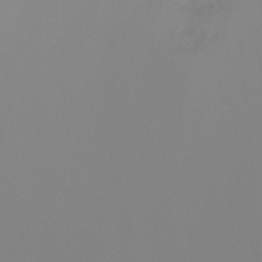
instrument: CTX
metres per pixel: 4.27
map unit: Ht
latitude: -15.4077
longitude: -53.0270
